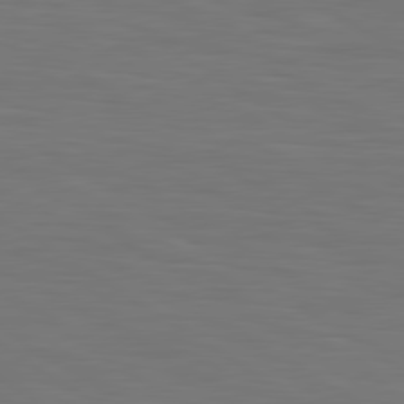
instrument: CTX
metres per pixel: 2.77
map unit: lApd
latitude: 79.9528
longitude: 161.1053
